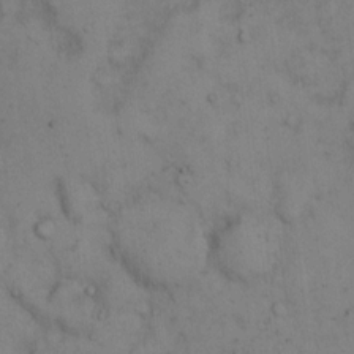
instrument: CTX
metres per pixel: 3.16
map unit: Hto
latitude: 12.5735
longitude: -59.7639
